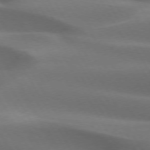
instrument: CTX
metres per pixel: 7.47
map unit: lApd
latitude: 73.0270
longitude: -51.2348
